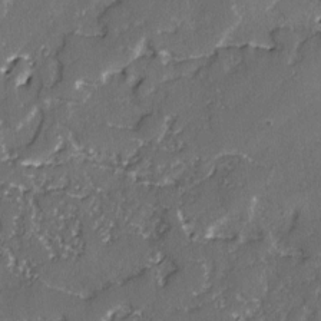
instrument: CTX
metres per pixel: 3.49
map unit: lAvf
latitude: -2.3117
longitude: -107.4804
